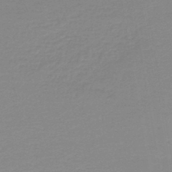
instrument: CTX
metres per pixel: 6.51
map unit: lHb
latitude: -44.1039
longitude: 60.5196
